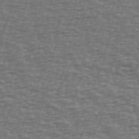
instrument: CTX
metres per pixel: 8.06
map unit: Ave
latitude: 39.0269
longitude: -113.1970
